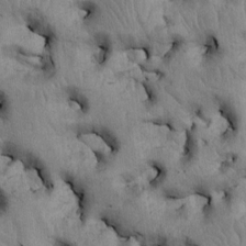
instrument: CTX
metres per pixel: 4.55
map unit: Htu
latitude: -5.4076
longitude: 156.8030
